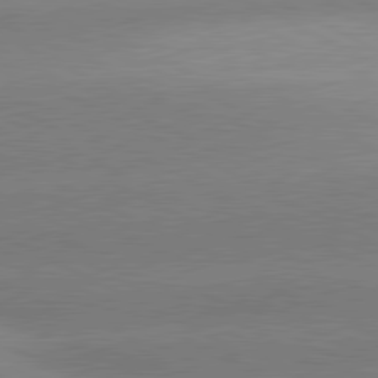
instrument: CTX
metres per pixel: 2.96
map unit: lApd
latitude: 80.6868
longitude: -151.7449
